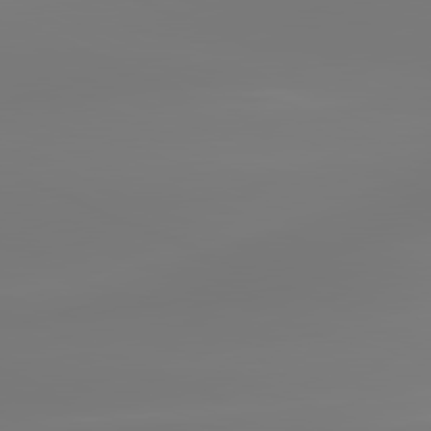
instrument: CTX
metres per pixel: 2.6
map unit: lApd
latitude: 81.7639
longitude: -149.5938
